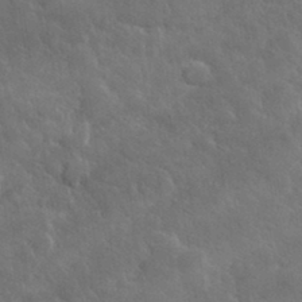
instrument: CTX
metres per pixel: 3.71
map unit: lHvf
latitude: 33.7828
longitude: -86.7624
